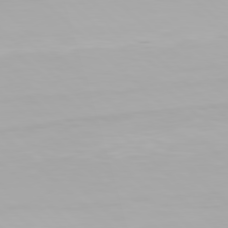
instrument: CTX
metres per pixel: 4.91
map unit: Hpe
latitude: 77.4615
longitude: -162.8380
